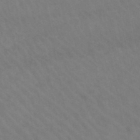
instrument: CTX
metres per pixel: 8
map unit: lHb
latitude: -47.4076
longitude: 75.4455
